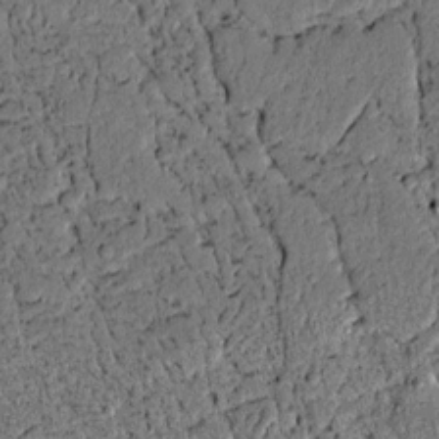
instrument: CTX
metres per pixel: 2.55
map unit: lAvf
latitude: 4.2711
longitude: 169.0675
